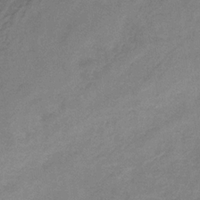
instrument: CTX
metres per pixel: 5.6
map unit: HNb
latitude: -32.5007
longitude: 56.3495
